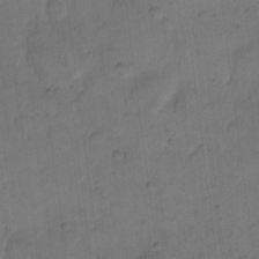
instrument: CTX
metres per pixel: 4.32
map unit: eHh
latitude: 13.6883
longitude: -65.9528
